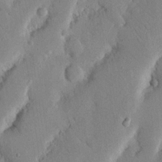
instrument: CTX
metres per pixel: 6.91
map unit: Nhu
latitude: 19.7260
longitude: -74.8569
